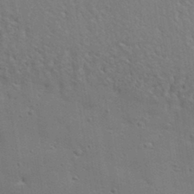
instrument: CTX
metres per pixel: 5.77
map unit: eHh
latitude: 33.0458
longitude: -132.3089
